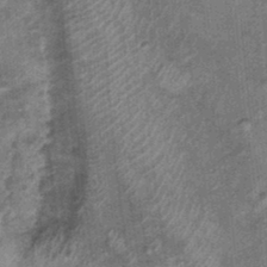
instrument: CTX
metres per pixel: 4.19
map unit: Nhu
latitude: 0.3845
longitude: -16.9324
